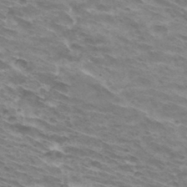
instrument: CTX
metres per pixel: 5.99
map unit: Hto
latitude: 32.9892
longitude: -42.3278
